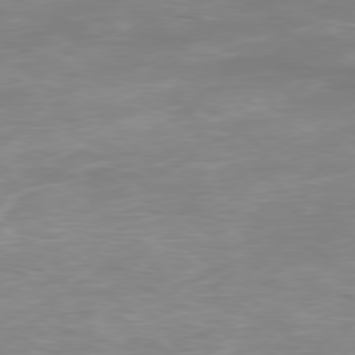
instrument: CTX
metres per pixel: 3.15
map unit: Ap
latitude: -78.7085
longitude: -97.8961
